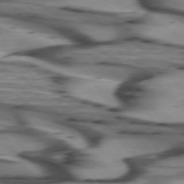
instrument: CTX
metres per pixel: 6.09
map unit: lApd
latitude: 74.9703
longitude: -64.2522
